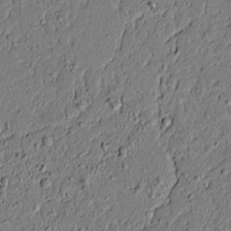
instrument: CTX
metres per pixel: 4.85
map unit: lAvf
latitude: 5.4237
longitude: 167.2565
